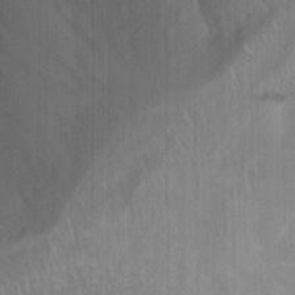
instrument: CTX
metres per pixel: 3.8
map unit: Hto
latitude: 9.5371
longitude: -35.7260
